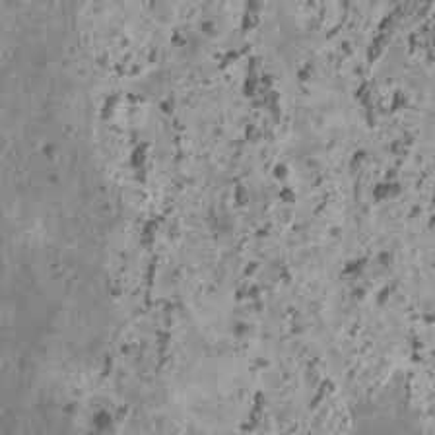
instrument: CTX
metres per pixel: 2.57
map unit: HNhu
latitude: -0.1417
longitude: 3.4832
